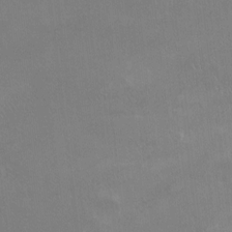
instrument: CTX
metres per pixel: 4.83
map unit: Nhu
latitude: -12.0472
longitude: -40.6868
